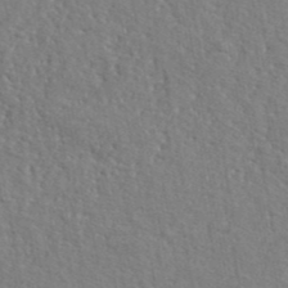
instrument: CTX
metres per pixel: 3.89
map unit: lHvf
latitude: 42.3656
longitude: -87.7072
